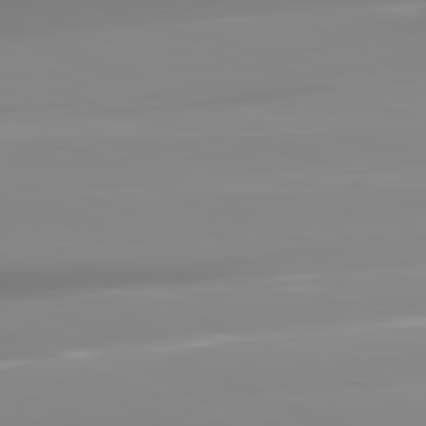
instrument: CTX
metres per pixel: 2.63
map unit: lApd
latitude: 81.8394
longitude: -148.8191
